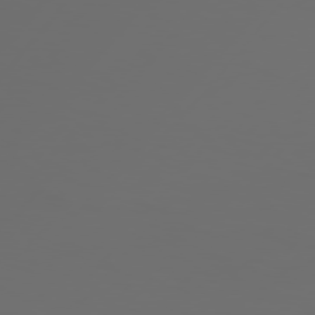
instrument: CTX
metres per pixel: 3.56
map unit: Hpe
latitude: 76.6679
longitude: -140.2144
